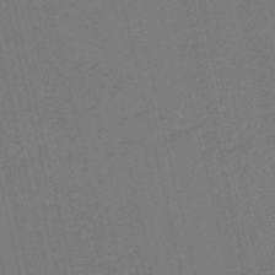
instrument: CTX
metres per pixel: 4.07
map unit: HNb
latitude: -54.7274
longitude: -39.8205
